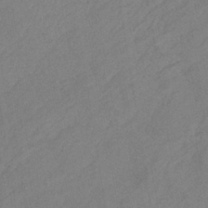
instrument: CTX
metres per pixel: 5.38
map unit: lHb
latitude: -38.3306
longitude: 69.0108
